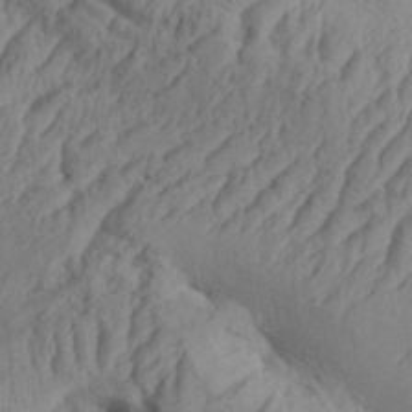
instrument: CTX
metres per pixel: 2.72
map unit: Aa
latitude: 33.8772
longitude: -136.5357
